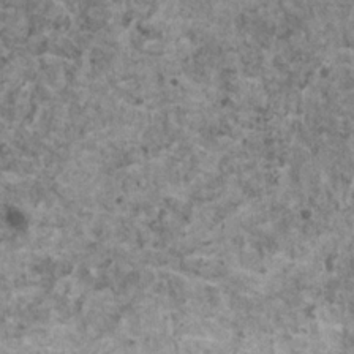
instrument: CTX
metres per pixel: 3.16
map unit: HNhu
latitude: 1.8394
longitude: 4.3495
